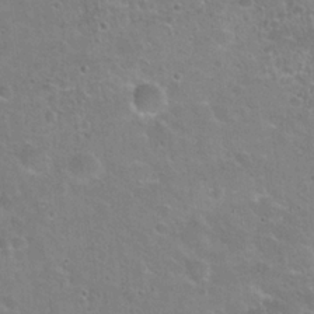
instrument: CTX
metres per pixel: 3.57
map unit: Hto
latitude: 22.3089
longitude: -51.5371
